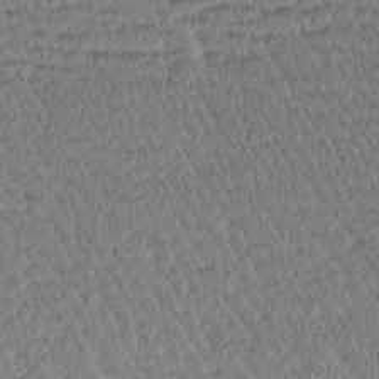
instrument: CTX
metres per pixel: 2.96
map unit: Htu
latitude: -2.9919
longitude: 176.2928
